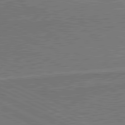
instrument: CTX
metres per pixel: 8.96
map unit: lApd
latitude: 80.8191
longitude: 140.8786
